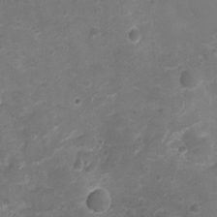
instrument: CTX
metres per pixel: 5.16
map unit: Ht
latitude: -3.4265
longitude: -19.2537
